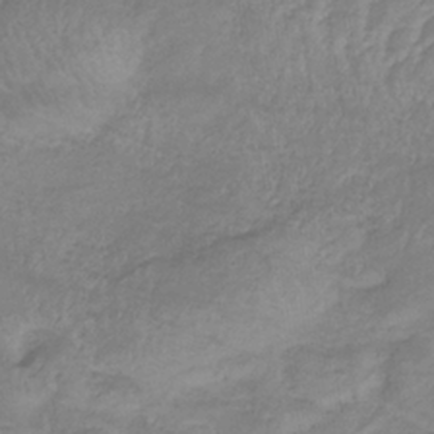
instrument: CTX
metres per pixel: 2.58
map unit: lHb
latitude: -35.4832
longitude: 72.6707
